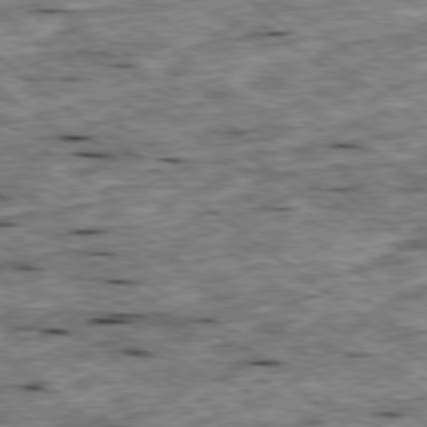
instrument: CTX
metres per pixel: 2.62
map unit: Ap
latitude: -79.2942
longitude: -88.6869
